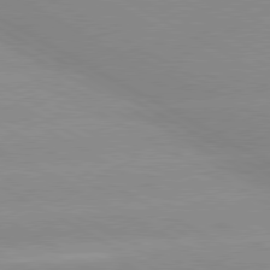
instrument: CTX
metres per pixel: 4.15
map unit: lApd
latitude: 80.2522
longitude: -147.4238
